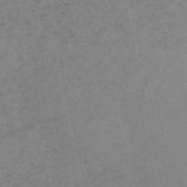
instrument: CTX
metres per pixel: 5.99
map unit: HNb
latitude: -54.1039
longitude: -42.2901
